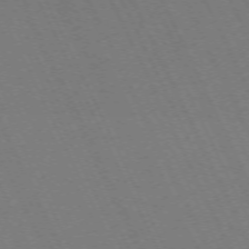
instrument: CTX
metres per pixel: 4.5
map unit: Hpe
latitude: -71.7289
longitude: 12.9731
